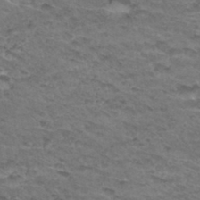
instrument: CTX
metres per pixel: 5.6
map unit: Hto
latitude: 33.1025
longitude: -47.4616
